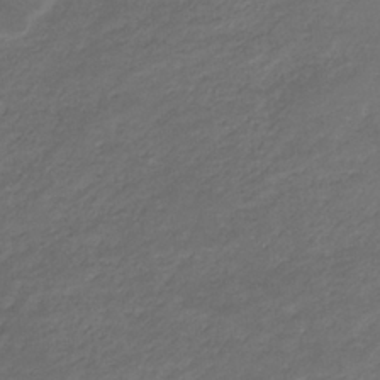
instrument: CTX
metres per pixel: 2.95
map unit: eHb
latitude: -33.4077
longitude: 68.3873
